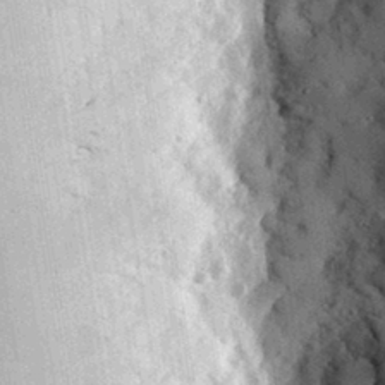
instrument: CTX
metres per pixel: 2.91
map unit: eHh
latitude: 30.4790
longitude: -79.6505
